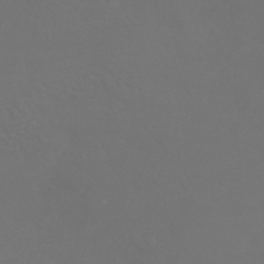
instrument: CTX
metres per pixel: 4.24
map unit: HNhu
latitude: -43.3509
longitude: 94.0661
